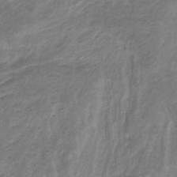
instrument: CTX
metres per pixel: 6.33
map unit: eHb
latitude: -32.1228
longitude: 68.4062
